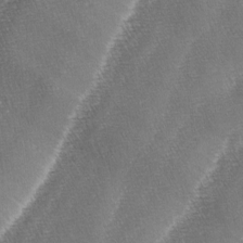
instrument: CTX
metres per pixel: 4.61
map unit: lAa
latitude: -4.3306
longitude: -128.9325
